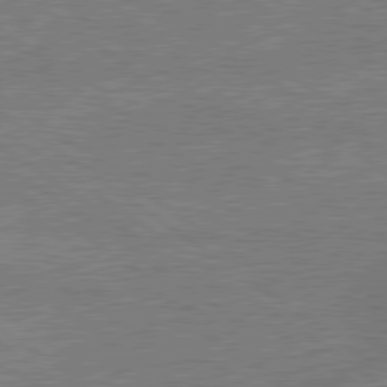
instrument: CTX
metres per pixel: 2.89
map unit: lApd
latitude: 79.3104
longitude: -145.1592
